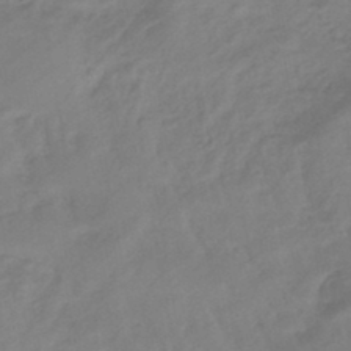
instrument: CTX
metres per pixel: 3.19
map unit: eHb
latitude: -43.5966
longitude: 85.0297
